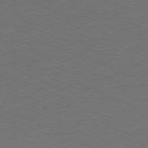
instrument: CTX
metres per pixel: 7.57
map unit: Ap
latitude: -77.9556
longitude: -72.7247
